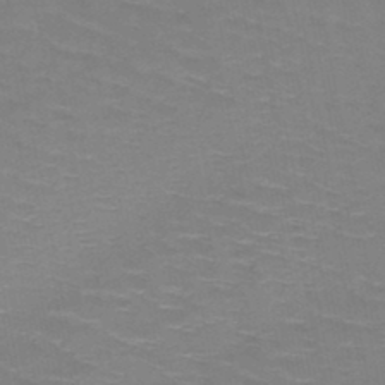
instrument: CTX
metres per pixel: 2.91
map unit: HNb
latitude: -48.4818
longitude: -47.0270
